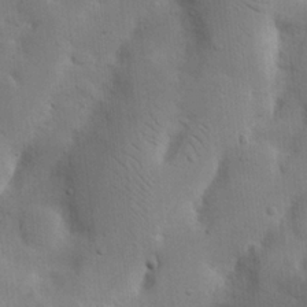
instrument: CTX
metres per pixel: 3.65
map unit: Nhu
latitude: 19.5938
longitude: -73.9906
